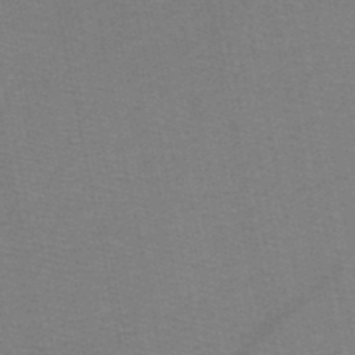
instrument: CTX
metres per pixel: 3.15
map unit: HNb
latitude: -48.8597
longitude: -41.1403
